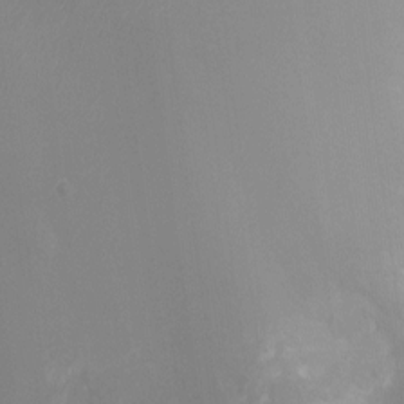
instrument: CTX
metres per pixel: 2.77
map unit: Ht
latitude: -11.9178
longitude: -23.7638
